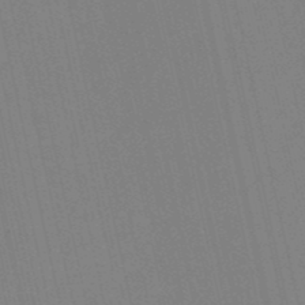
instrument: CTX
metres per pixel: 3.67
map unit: eHb
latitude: -50.3306
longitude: 77.0675
